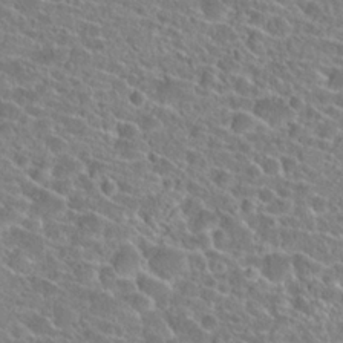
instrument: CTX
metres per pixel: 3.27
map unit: Hto
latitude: 24.3845
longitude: -45.7072
